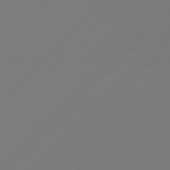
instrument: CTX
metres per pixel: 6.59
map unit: Hpe
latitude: 76.7246
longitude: -137.4049
